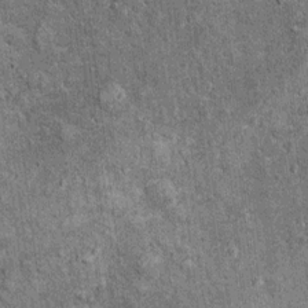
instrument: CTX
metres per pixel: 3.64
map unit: Ht
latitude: 10.9514
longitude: -38.3656
